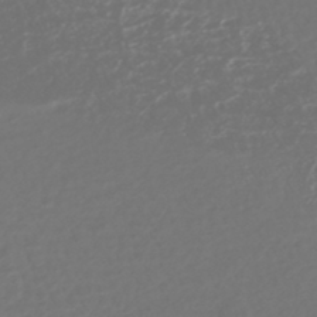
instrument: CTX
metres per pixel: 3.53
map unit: HNhu
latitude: -45.1620
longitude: 99.0297
